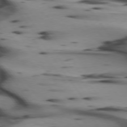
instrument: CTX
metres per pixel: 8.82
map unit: lApd
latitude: 74.7624
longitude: -64.8002
